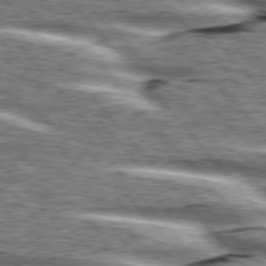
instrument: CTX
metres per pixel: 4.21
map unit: lApd
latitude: 76.3278
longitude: -82.3278
